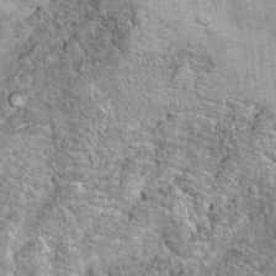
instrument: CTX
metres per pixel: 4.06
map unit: Ht
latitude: 11.2726
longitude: -38.2900
